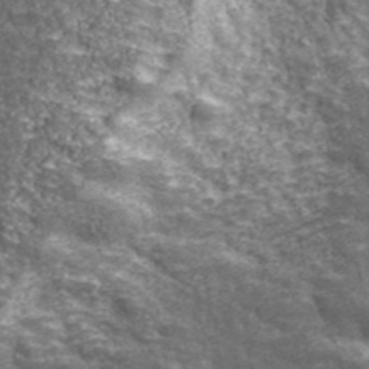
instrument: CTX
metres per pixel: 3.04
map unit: ANa
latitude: 43.2726
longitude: -87.0836
